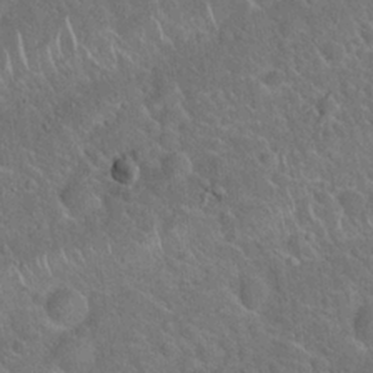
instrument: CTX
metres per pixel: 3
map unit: Hto
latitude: 19.6694
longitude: -50.9891
